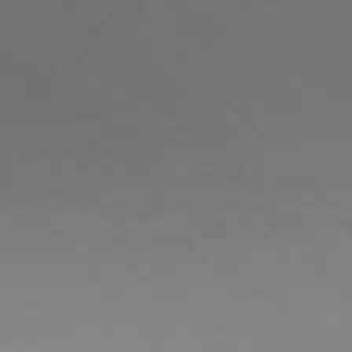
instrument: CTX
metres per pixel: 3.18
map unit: Ap
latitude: -76.7841
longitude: -61.0836
